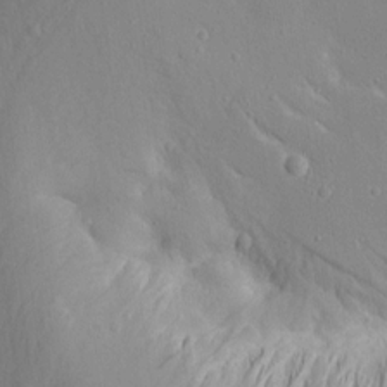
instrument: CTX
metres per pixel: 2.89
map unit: Aa
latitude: 13.7261
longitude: -142.6302
